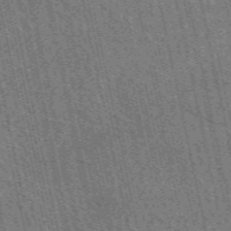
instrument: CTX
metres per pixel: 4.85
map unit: eAb
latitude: 51.7638
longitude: 114.1795
